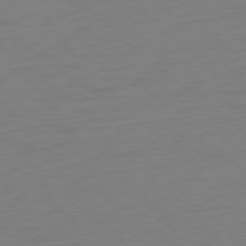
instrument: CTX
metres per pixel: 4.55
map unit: Ap
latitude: -78.5573
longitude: -67.2914
